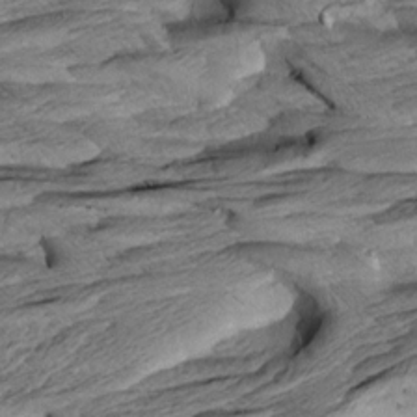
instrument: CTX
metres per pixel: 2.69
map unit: Aa
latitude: 8.1200
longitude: -133.8017
